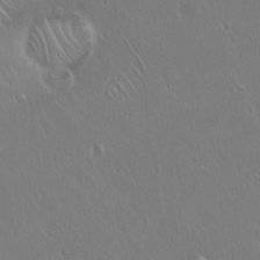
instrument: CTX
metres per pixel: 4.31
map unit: Hto
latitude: 17.7072
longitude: -56.9324
